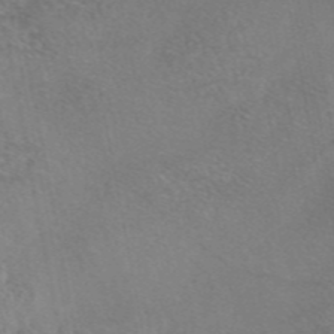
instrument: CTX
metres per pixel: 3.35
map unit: eAb
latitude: 46.5546
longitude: 117.3131
